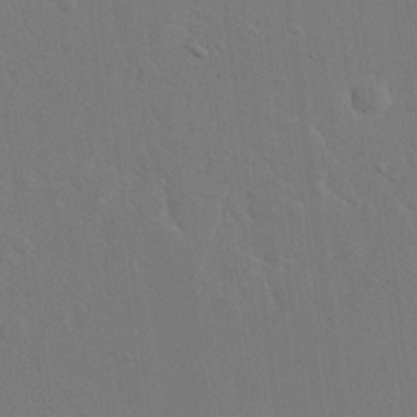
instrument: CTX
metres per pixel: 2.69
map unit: eHh
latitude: 17.5182
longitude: -67.0080
